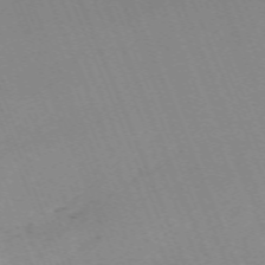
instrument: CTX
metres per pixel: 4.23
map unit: Nhu
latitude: -67.8044
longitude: 38.8219
